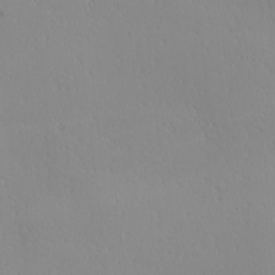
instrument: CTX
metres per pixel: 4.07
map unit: Ave
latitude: 21.1026
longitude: -137.8017
